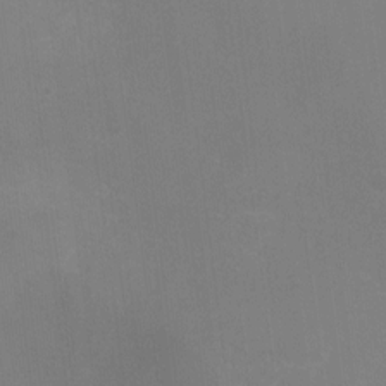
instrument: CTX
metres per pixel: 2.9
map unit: Ht
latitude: -3.1053
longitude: -17.4804
